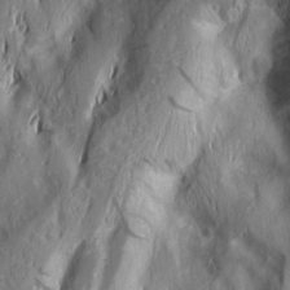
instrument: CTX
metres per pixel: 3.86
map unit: Nhu
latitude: -5.2754
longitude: -150.4790
